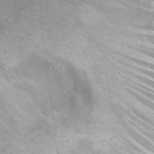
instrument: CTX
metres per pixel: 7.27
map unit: Hto
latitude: 16.8380
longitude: -59.1970
